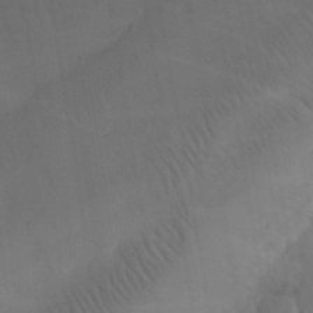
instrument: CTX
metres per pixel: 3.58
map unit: Nhu
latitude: 27.1214
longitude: -69.9339
